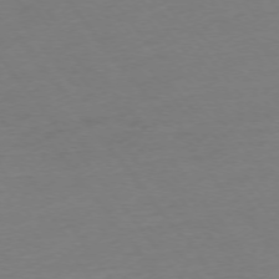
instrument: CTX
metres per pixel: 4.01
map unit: Ap
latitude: -75.2943
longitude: -71.0836
